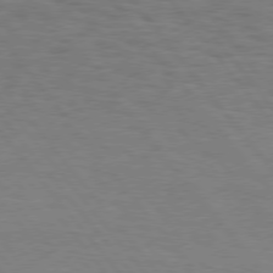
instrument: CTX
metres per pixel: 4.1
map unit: Hpe
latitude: 75.8961
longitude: -137.0459
